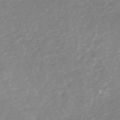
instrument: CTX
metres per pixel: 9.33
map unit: HNhu
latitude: -48.5007
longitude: 28.3495
